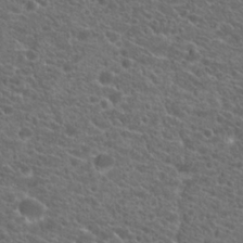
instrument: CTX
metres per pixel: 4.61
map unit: Hto
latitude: 20.8758
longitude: -38.7246
